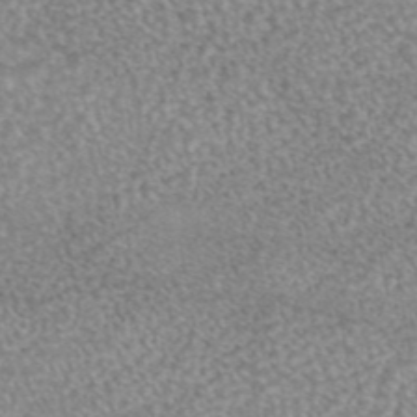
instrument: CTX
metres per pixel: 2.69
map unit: eAb
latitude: 44.8569
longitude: 104.7463
